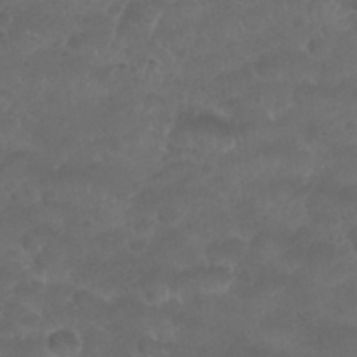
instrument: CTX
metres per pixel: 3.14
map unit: Nhu
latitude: 26.5357
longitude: -52.6680
